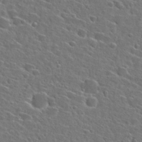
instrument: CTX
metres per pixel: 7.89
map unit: Hto
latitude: 26.6869
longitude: -46.8002
